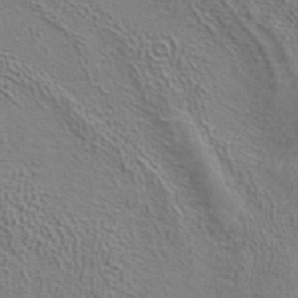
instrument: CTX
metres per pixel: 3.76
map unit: ANa
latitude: 39.7072
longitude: 19.8044
